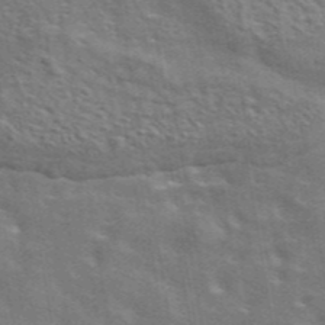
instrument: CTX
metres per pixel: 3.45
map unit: eAb
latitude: 44.3278
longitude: 111.8611
